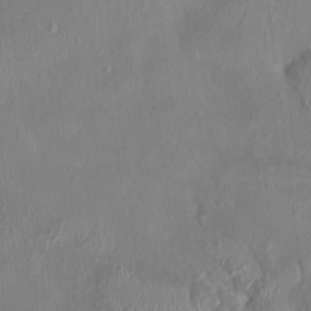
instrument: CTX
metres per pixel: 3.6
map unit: HNhu
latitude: 4.3845
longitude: -6.0255
